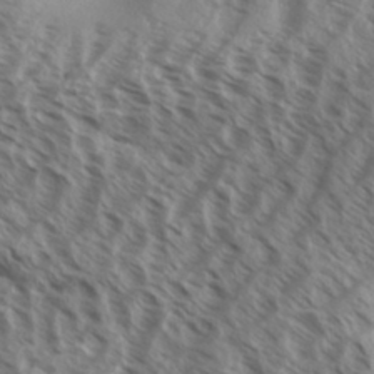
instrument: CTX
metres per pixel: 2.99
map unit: Aa
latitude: 33.4049
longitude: -139.0836
